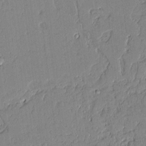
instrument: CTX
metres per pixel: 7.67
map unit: Aa
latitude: 10.6491
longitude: -129.2348
